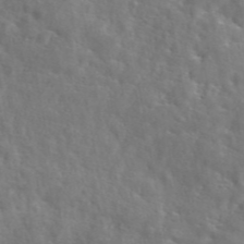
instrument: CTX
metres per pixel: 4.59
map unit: eAb
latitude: 45.4237
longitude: 127.4076
